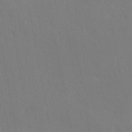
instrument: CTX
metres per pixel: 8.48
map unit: eAb
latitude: 45.9150
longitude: 112.5574
